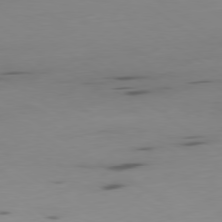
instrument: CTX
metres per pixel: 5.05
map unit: Ap
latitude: -79.6910
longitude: -62.4034
